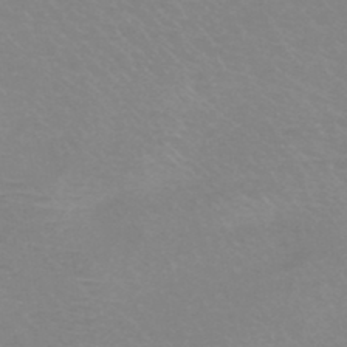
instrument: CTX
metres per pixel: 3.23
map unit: HNb
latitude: -45.7289
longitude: -42.4412
